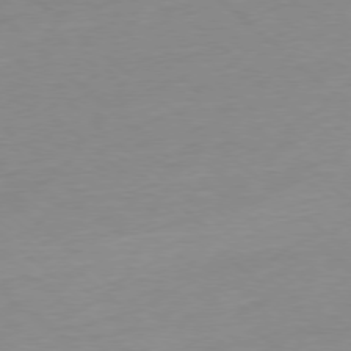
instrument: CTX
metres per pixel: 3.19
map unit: Ap
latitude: -78.3117
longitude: -99.7260
